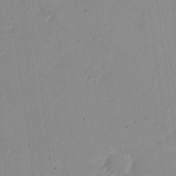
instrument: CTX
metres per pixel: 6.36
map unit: Nhu
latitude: 21.3860
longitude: -71.0458
